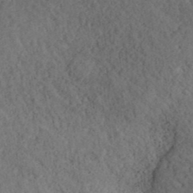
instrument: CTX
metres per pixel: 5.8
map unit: ANa
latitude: 39.5749
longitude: 18.1984
